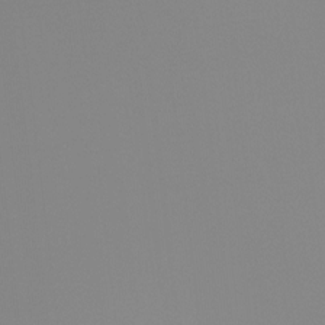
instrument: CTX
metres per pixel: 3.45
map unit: Ht
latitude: -13.2754
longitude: -50.1200
